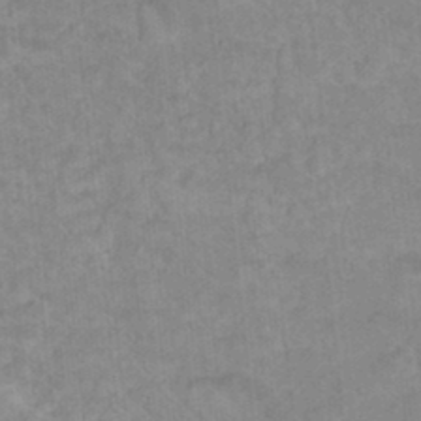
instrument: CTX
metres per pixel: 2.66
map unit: Hto
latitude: 16.7246
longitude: -34.9891
